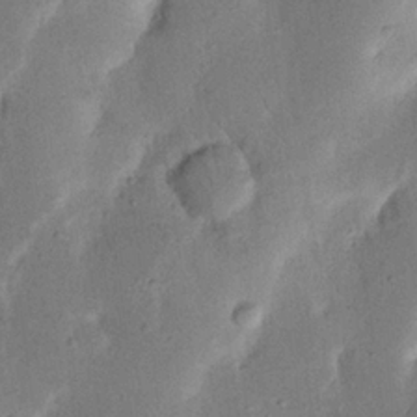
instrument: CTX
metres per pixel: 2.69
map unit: Nhu
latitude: 19.3670
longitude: -74.4979
